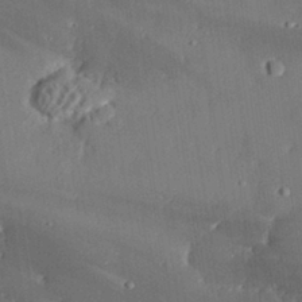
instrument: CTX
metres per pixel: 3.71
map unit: eHh
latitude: 29.3859
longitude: -82.1955
